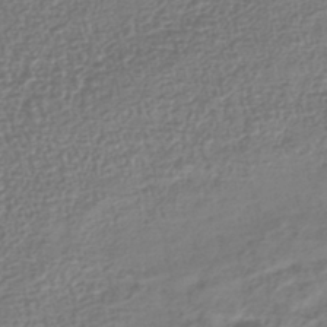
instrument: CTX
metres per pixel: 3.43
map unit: lHb
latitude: -41.1431
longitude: 73.3887
